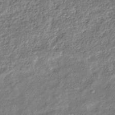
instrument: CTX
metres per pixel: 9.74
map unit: eHb
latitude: -39.4832
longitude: 81.4266
